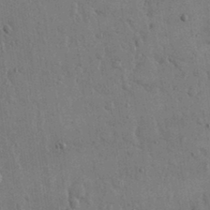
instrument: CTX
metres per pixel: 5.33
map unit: eHh
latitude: 15.0648
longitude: -68.4412
